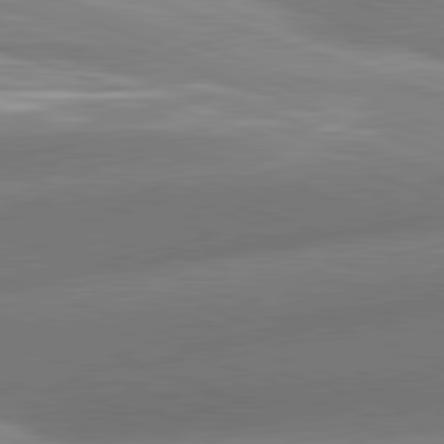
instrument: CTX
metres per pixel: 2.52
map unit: lApd
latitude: 81.2915
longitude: -158.7813
